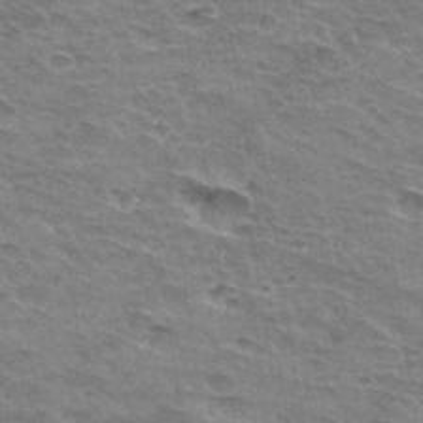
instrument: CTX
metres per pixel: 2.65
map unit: Hto
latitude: 33.4993
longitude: -45.2726
